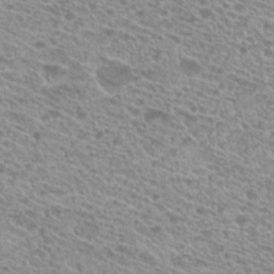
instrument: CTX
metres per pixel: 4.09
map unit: Hto
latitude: 21.4616
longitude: -38.0255
